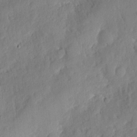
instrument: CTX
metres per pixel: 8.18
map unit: eHh
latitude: 7.4048
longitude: -75.0647
